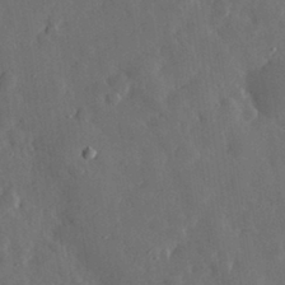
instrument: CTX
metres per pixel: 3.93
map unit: eHh
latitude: 31.1592
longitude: -78.3090
